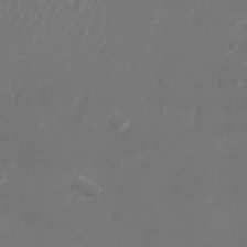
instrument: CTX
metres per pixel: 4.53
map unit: Nhu
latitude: -28.2928
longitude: -66.5923
